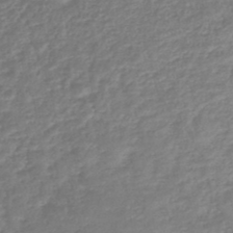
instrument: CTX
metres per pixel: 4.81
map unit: lHb
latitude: -46.1794
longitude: 73.5966
